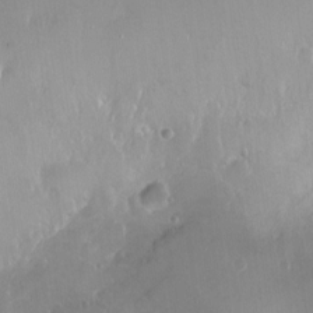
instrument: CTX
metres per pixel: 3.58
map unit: Ht
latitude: -14.4818
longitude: -41.3481
